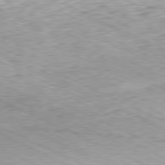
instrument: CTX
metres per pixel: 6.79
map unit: Hpe
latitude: -81.3132
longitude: 10.9731
